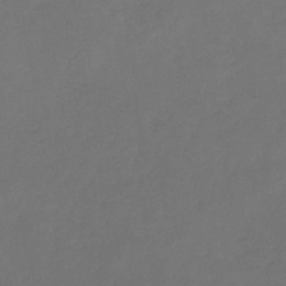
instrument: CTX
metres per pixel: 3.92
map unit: eHb
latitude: -30.9352
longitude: 71.7100
